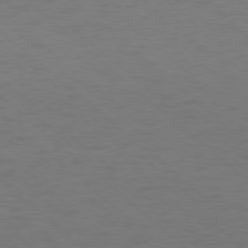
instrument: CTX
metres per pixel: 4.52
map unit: Hpe
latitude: -78.1605
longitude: -20.1956
